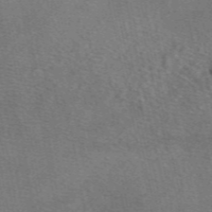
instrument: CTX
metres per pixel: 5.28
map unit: eAb
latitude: 49.2159
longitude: 113.0487
